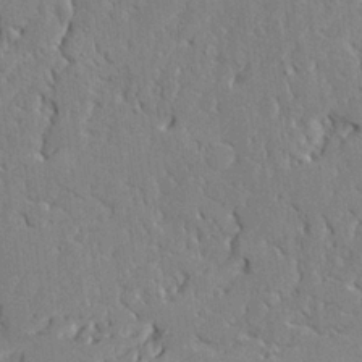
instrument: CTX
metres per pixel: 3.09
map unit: Ave
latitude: 23.4804
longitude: -130.1767
